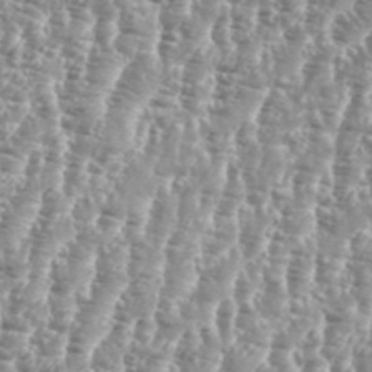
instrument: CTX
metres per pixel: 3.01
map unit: eHh
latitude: 34.9324
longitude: -135.4993
